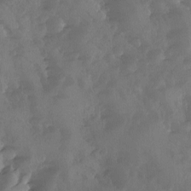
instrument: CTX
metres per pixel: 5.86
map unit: Ave
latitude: -10.2173
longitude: -118.2711
